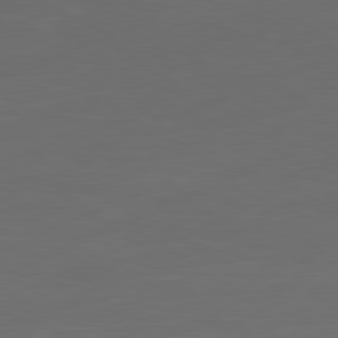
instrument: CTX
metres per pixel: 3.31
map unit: Ap
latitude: -81.4455
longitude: -85.5560
